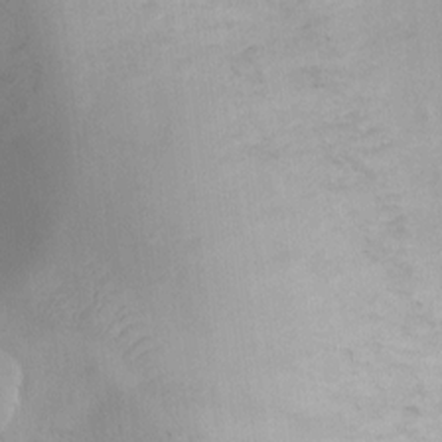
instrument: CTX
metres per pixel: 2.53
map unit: Ht
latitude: -8.4629
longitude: -21.4616
